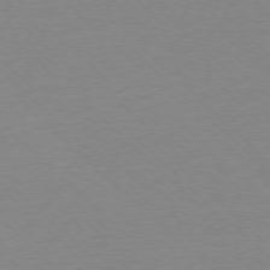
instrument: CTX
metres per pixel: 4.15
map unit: Ap
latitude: -78.0661
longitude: -62.4034
